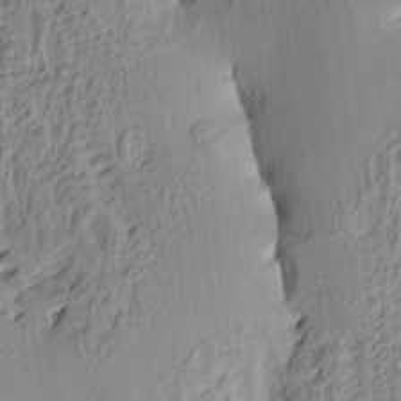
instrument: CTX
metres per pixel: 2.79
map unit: Ave
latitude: 4.1200
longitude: -113.8394
